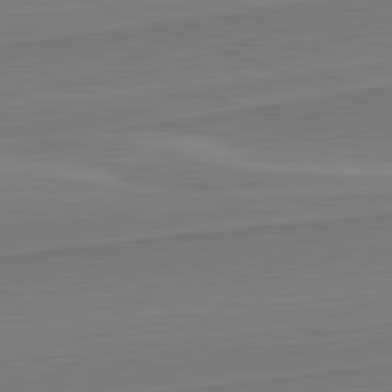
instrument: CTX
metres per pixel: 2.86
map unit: lApd
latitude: 82.0822
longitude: 140.5574
